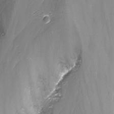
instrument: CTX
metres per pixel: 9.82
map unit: Nhu
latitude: -13.6722
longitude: -66.6301
